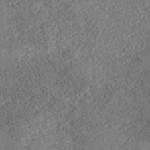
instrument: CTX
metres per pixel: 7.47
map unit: Nhe
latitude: -40.3873
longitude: -100.2334
